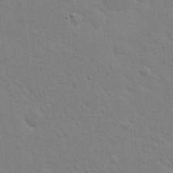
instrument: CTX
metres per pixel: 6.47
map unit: eHh
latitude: 25.5560
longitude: -65.7072
